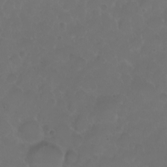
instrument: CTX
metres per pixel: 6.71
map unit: eHh
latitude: 1.0080
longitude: -55.2159
